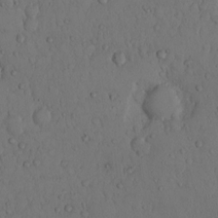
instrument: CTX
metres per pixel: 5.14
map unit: Hto
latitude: 9.1970
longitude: -57.5938
